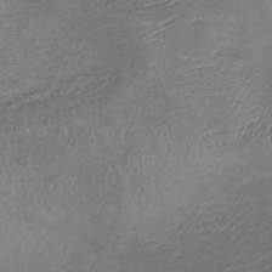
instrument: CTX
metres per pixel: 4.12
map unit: lHb
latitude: -39.9745
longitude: 75.6911
